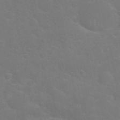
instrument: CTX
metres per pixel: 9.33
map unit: Nhu
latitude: 27.5371
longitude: -61.9906
